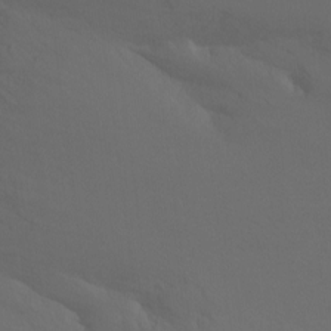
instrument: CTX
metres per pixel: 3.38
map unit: Ht
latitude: -11.3510
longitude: -34.4790
